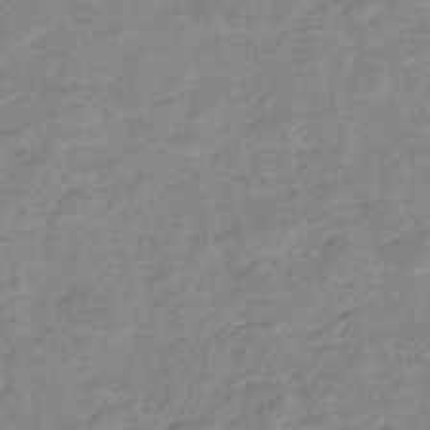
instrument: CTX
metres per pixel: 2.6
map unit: eHh
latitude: -45.5021
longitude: -29.5371
